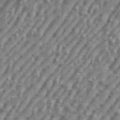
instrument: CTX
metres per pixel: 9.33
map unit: eHh
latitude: 36.1389
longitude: -134.2900
